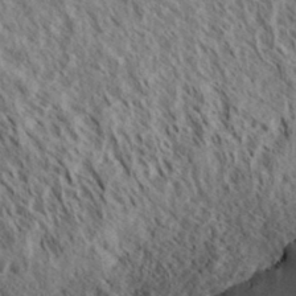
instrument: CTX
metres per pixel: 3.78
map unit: eHh
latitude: 34.3089
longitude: -139.2348
